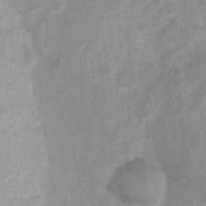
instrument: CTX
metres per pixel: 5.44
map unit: Ht
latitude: 3.1214
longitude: -27.0270
